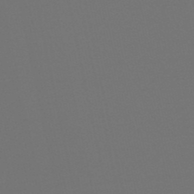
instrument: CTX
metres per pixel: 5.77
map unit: eHb
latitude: -50.4629
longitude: 70.1228
